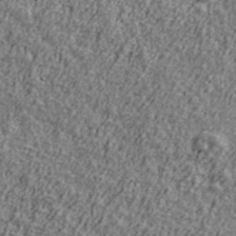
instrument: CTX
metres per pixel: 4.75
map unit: Ave
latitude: 41.6882
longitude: -111.6694
